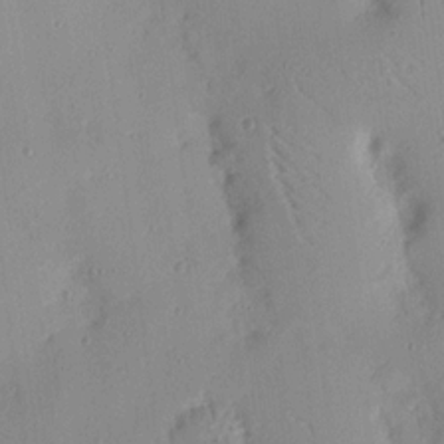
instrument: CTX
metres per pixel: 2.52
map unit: Nhu
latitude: 16.4601
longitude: -78.7813
